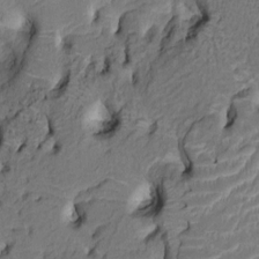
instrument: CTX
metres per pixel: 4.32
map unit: HNhu
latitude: 7.6127
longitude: -3.8583
